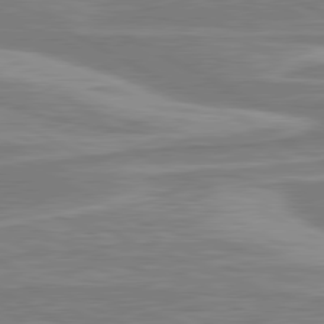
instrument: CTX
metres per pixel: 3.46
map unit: lApd
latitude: 80.7246
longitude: -173.6882
